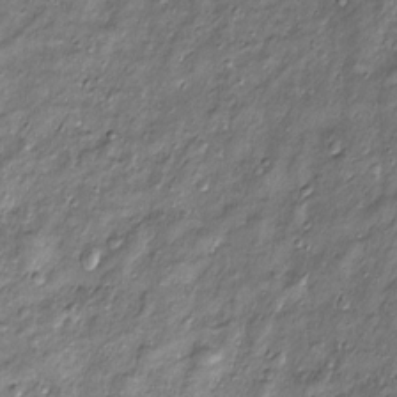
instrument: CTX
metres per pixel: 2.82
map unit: Htu
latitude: -5.9556
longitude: 159.5399
